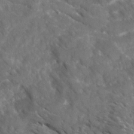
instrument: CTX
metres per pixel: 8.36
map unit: Ave
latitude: 17.0081
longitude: -130.8380
